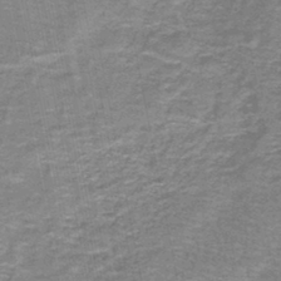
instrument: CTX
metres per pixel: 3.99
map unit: lHb
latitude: -43.4454
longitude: 54.9920
